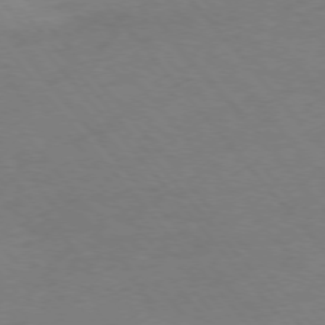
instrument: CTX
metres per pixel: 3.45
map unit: Ap
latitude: -76.6141
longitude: -64.1389
